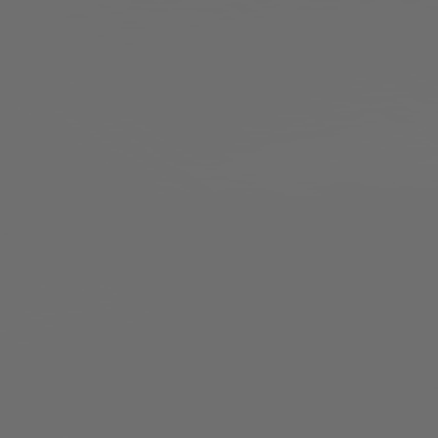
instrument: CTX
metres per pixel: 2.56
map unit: lApd
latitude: 79.8584
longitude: 160.0661
